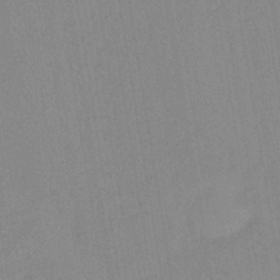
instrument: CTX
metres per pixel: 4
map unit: lHb
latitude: -40.0472
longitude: 67.5210
